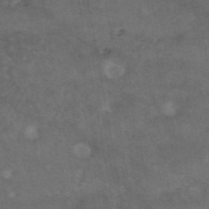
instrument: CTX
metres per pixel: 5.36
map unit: eAb
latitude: 45.9339
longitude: 115.3509
